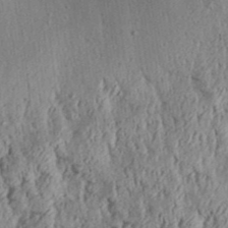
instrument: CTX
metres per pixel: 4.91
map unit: Aa
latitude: 30.4223
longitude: -136.8758
